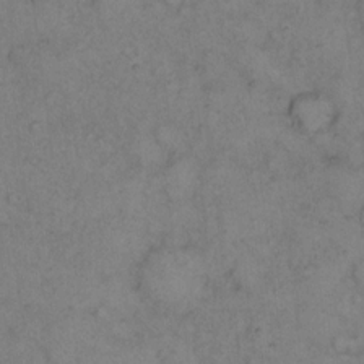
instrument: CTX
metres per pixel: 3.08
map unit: eHh
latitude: 14.4790
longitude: -63.4427
